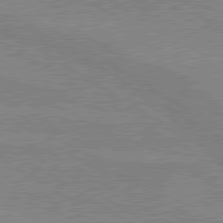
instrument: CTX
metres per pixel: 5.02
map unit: lApd
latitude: 80.1200
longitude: -175.3293
